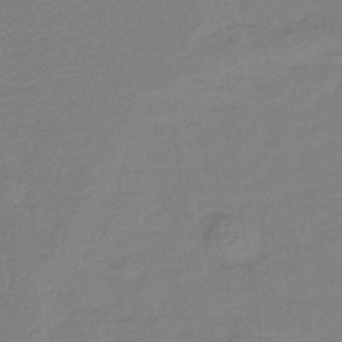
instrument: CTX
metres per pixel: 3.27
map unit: lHb
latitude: -42.1227
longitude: 76.2739
